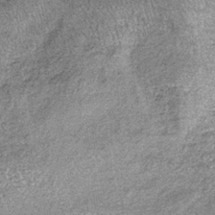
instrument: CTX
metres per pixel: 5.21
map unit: lHb
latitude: -37.2187
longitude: 66.3873
